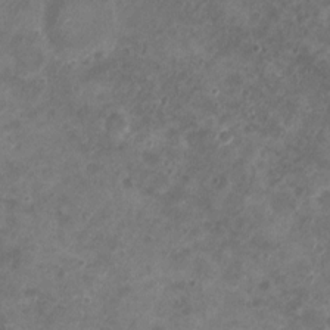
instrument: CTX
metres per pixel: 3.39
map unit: Ht
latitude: 3.0836
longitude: -19.5371
